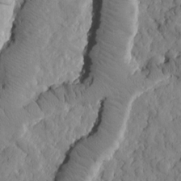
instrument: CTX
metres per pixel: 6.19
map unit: Htu
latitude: -2.2739
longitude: 173.9745
